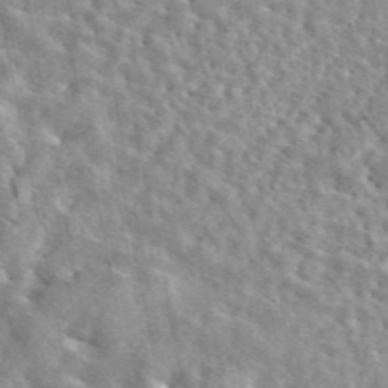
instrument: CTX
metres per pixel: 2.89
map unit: eAb
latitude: 44.8002
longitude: 113.6533
